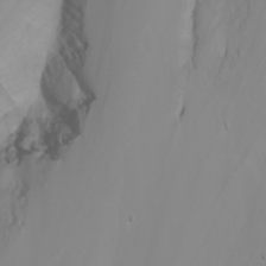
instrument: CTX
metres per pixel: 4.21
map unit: Nhu
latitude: -6.5762
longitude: -84.4601
